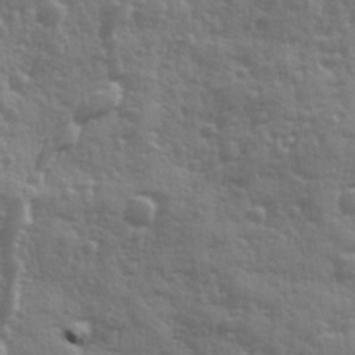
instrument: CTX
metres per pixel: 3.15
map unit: Ave
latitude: 12.4034
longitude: -103.5371
